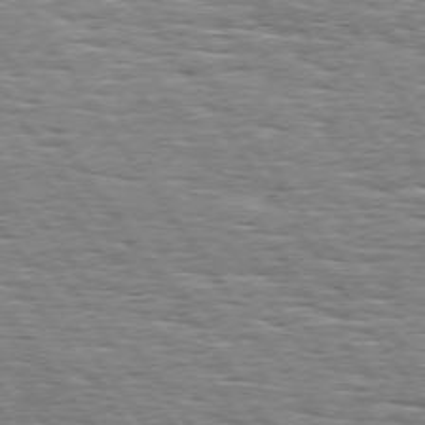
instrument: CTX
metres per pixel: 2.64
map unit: Hpe
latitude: 74.1011
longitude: -138.2145
